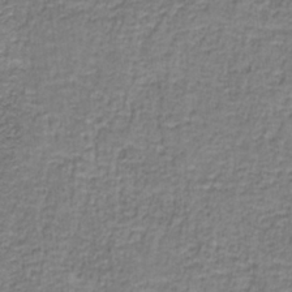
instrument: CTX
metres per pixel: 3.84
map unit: eAb
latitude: -36.8786
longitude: 52.5573
